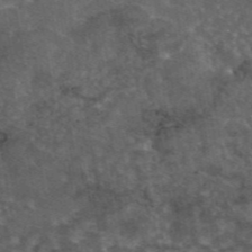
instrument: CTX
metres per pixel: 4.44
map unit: eAb
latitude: 45.1781
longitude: 116.2172
